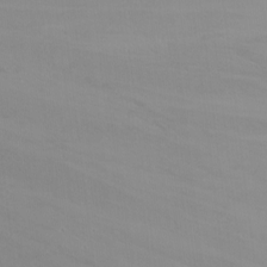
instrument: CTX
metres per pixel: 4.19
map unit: Nhu
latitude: -8.9919
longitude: -45.6505
